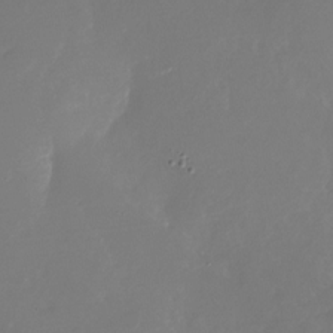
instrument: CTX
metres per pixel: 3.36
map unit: Nhu
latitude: -26.8596
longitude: -73.3671
